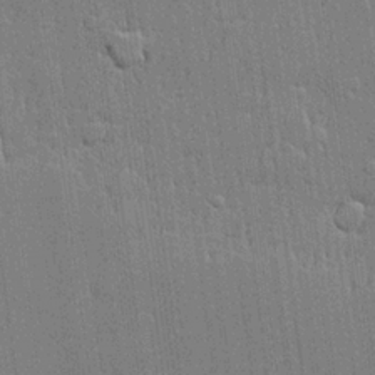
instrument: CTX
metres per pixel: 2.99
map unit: lHvf
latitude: 21.1403
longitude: 143.0864
